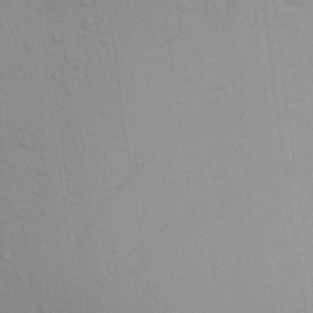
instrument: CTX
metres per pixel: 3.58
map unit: Aa
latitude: 29.6505
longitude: -139.4237
